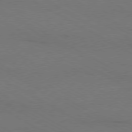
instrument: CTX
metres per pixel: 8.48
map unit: Ap
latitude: -79.7099
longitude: -83.0836
